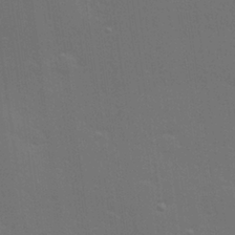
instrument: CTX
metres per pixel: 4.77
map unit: Hve
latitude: 27.5371
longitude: -92.8569
